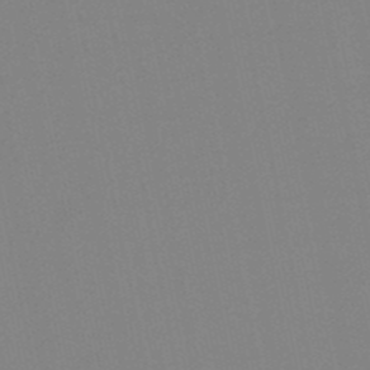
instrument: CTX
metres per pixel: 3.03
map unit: lHb
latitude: -49.5588
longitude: 70.4818
